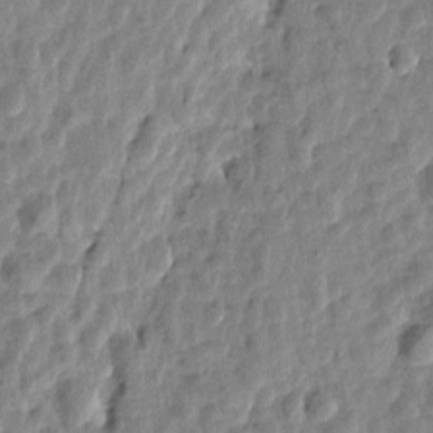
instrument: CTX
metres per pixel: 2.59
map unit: Htu
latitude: 1.8016
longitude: -179.5938
